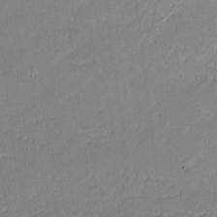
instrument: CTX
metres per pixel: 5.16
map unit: lAvf
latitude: -0.7653
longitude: -106.9514
